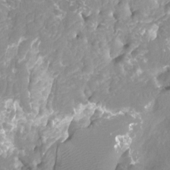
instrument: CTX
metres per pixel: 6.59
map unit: Ht
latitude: -4.2739
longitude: -26.5735
